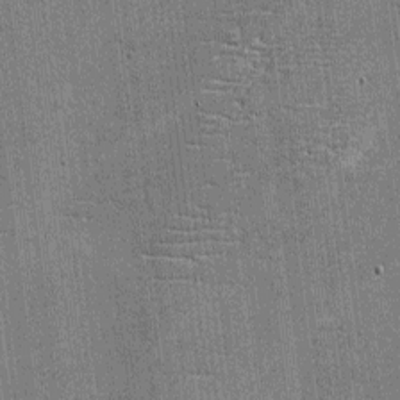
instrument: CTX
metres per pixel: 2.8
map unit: eHh
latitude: -4.1039
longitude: -80.2145
